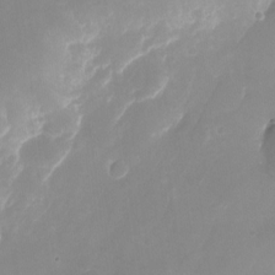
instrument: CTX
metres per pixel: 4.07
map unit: Nhu
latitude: -24.6518
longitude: -71.0269
